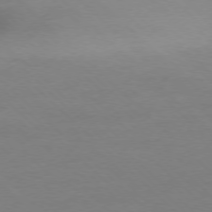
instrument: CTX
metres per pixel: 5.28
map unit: Ap
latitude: -77.4454
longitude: -70.2522
